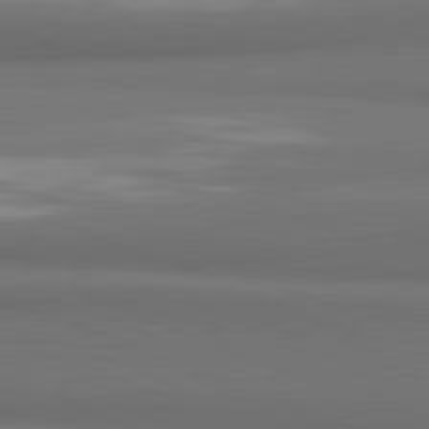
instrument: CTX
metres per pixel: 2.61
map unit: lApd
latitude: 81.7450
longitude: 170.4062
